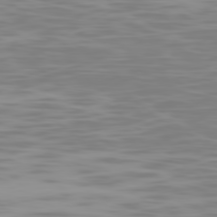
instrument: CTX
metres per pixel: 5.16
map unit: Ap
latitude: -79.7288
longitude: -69.2915
